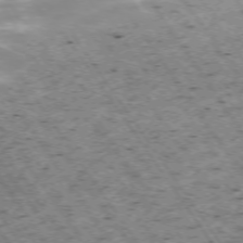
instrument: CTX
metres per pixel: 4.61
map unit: Hpe
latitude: -73.8611
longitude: 3.9178
